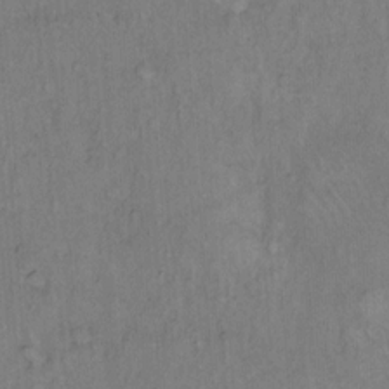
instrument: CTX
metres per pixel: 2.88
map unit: Hto
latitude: 13.2726
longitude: -57.1592
